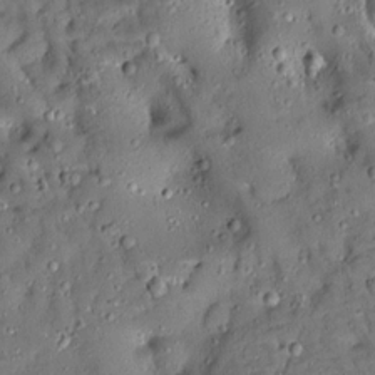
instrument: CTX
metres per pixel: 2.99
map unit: Aa
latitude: 13.1970
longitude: -139.9717
